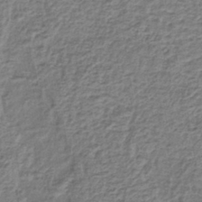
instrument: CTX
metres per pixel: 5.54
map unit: lHb
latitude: -40.8786
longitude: 62.2739
